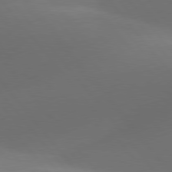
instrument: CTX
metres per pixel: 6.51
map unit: lApd
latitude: 78.1389
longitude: -52.7058
